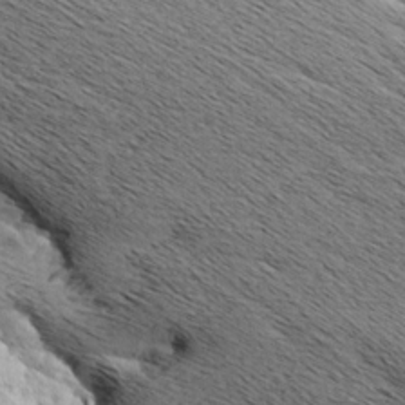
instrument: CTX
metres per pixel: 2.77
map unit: Aa
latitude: 6.8380
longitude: -137.8773
